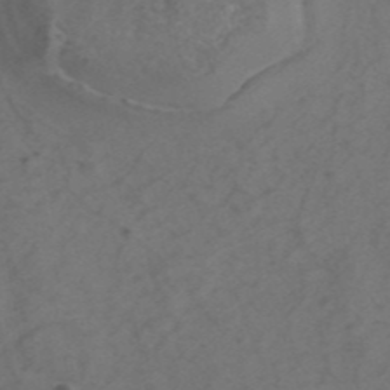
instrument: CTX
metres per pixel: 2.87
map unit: ANa
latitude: 43.6316
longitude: 27.0108
